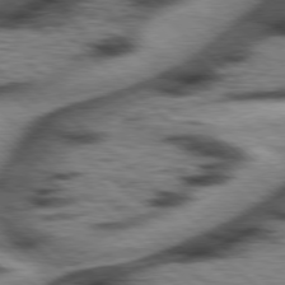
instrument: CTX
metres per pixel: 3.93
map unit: Hpe
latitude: 77.8394
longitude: -156.1010
